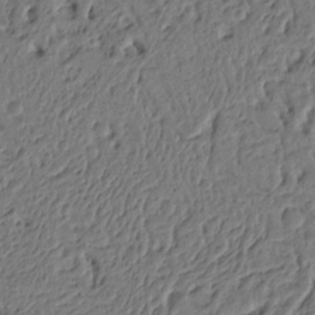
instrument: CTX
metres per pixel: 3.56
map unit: Ht
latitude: 10.2901
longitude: -76.3656
